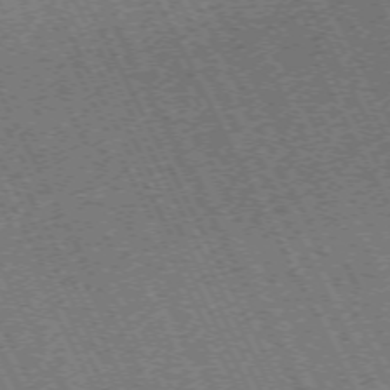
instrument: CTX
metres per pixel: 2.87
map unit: Hpe
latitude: -71.2376
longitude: 10.5385
